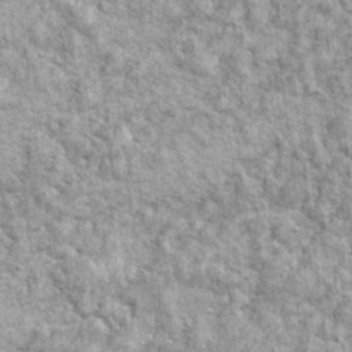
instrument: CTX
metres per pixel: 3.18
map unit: Ht
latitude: 10.3656
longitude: -38.4223
